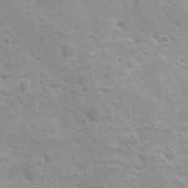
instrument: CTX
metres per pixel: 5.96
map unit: Ave
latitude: 10.1767
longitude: -104.6302
